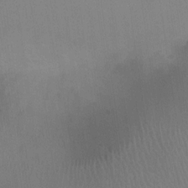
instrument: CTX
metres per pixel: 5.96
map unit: Ht
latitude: -4.5384
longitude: -17.2348
